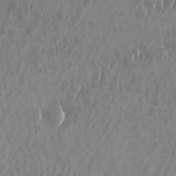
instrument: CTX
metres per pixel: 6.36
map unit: eHh
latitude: 33.8583
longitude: -132.7435
